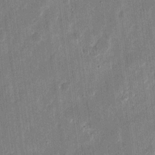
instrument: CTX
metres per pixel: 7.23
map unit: eHh
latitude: 11.5182
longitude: -70.0255
